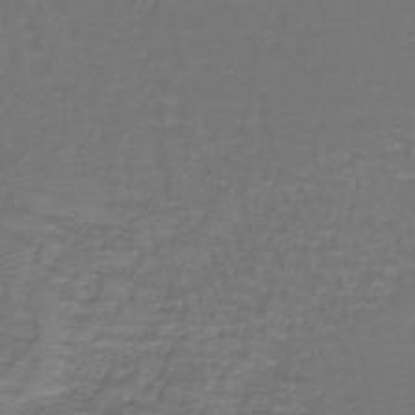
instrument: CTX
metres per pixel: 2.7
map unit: lHb
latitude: -42.9730
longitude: 57.4454
